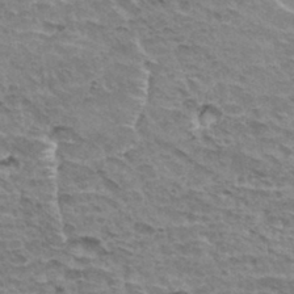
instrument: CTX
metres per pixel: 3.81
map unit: Hto
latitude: 33.3293
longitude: -44.5923
